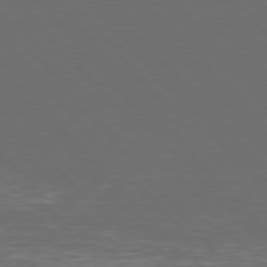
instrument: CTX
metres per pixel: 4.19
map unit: Hpe
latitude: 76.5356
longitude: -168.4034
